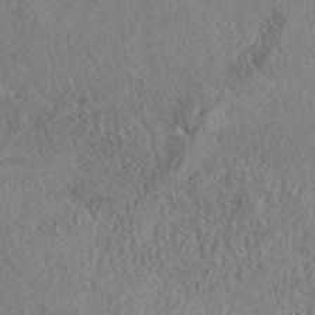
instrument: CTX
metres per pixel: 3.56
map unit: eAb
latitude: 37.7639
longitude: 113.0109
